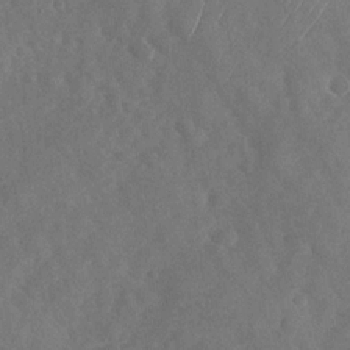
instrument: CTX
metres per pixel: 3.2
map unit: Nhu
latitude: -29.5966
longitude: -60.3089
